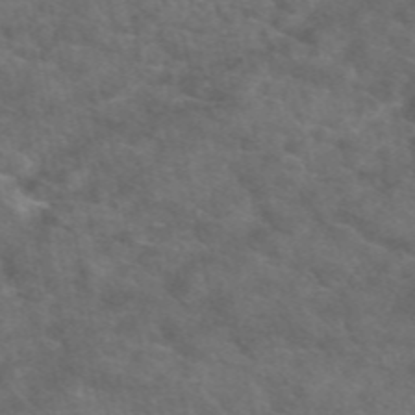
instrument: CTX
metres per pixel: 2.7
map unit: eAb
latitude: 49.6883
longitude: 111.2942
